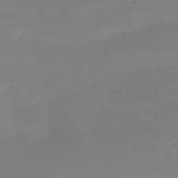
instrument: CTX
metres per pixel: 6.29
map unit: HNb
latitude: -55.6911
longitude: -40.6679
